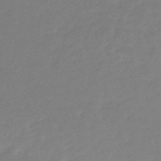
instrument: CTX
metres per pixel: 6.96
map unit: eHb
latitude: -37.2753
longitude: 78.5951
